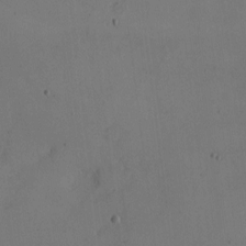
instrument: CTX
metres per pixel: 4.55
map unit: eHh
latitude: -2.3306
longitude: -73.6127
